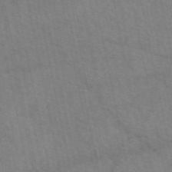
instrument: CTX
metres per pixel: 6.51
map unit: eAb
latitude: 51.3859
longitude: 109.4643
